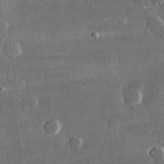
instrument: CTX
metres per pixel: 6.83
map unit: lHvf
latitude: 31.9717
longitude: -91.1214
